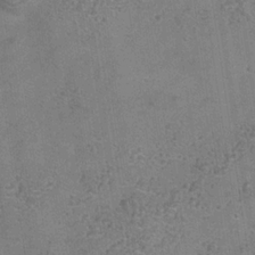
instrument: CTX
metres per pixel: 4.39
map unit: Hve
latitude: -34.7274
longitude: 89.7855
